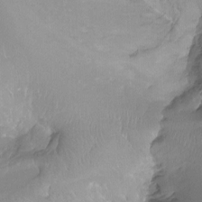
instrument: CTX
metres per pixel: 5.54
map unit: Ht
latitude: -13.4455
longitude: -43.7639
